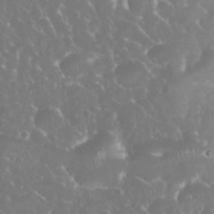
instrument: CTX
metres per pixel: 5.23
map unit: eHh
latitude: 34.8380
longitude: -63.4994
